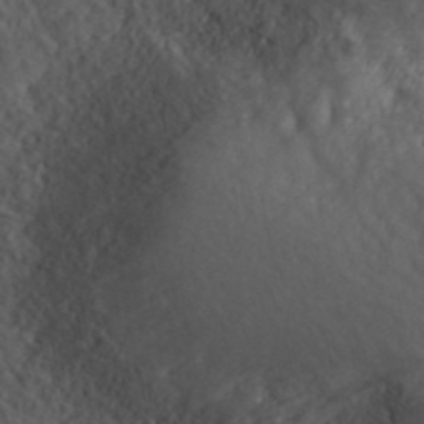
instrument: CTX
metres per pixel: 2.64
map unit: ANa
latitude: 41.6504
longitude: 29.8800
